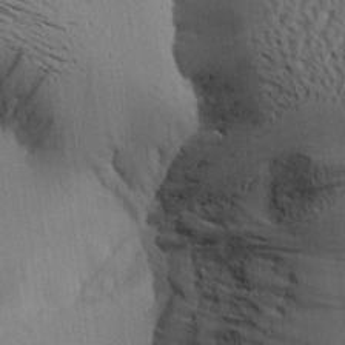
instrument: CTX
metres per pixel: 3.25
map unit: Aa
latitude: 22.0822
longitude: -144.5357
